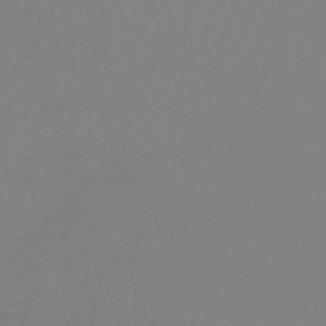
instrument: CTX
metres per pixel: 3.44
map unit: lHb
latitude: -44.6896
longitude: 75.6344
